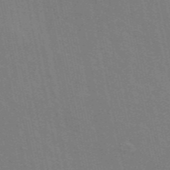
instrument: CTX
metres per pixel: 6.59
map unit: ANa
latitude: 48.6490
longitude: -75.8772
